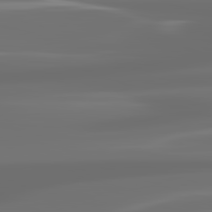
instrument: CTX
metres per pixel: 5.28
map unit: lApd
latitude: 83.4615
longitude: -128.8002
